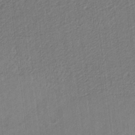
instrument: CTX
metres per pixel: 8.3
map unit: eHb
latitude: -30.2172
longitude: 66.0094
